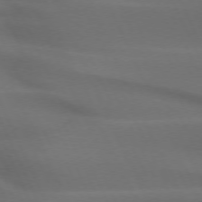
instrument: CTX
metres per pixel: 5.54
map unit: lApd
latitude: 72.4790
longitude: -48.7624
